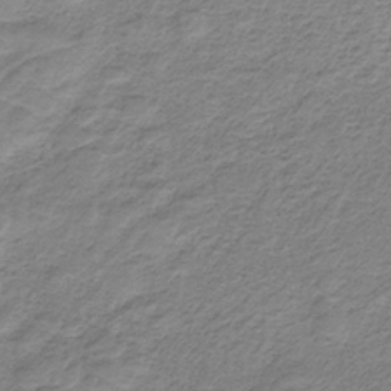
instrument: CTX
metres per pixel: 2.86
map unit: HNb
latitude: -33.6722
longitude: 60.7274
